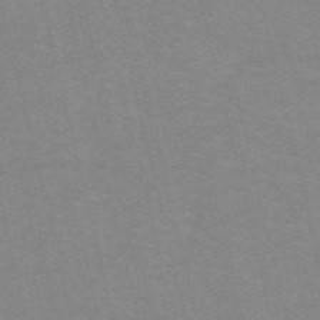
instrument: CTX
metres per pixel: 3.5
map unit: HNb
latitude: -52.5006
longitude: -44.6868
